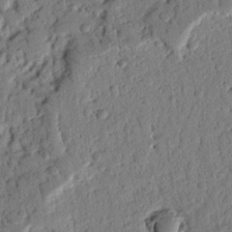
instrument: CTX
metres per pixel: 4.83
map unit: Nhu
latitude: 19.8016
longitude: -78.1200
